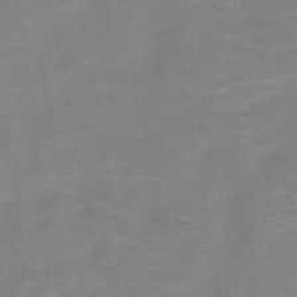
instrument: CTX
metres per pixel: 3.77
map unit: HNb
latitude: -48.9920
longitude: -47.4616
